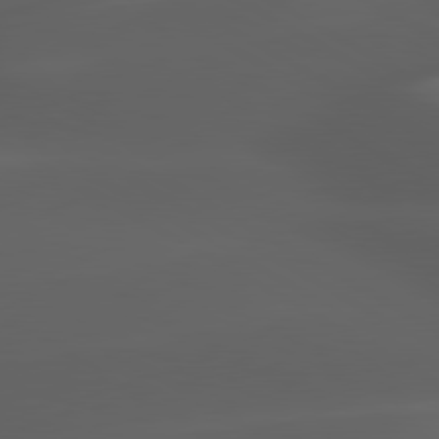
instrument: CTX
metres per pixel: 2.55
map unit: lApd
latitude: 80.2900
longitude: -144.3656
